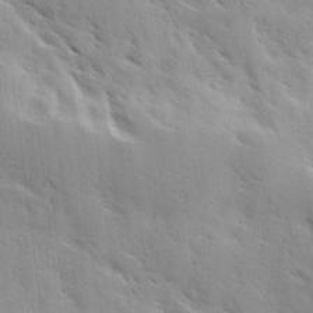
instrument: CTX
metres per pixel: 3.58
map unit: Ave
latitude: 10.5168
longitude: -102.8191
